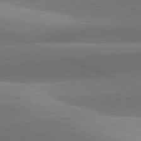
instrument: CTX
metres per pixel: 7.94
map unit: lApd
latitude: 81.8583
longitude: 143.6155
